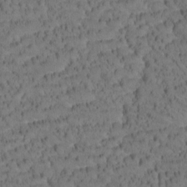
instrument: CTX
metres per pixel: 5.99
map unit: Htu
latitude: -4.1416
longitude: 173.6155
